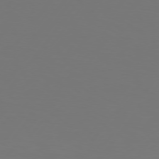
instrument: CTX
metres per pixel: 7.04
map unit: Hpe
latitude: 75.4049
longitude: -130.0822
